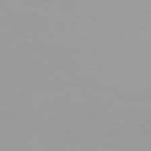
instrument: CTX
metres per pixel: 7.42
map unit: Hpe
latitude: 75.5938
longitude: -129.1025
